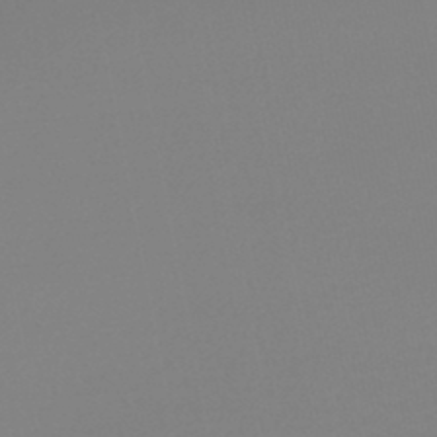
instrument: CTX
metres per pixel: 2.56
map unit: lHb
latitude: -45.1053
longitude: 62.6140
